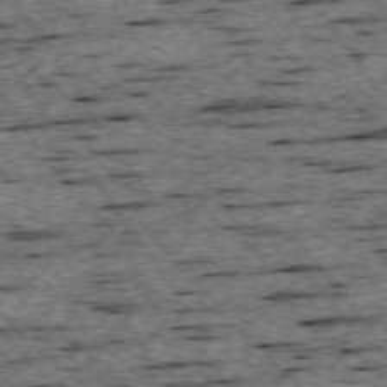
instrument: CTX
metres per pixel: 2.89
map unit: Ap
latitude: -74.6330
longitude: -88.1011
